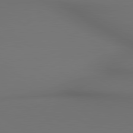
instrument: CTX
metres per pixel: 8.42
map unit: lApd
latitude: 80.4034
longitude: 155.6722
